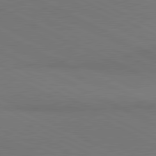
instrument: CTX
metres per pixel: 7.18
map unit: lApd
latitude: 81.0836
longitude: 148.9164
